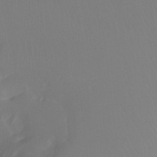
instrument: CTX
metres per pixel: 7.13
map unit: Htu
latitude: -12.8408
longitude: -46.3657
